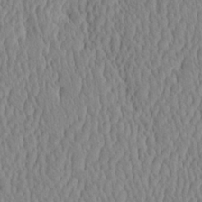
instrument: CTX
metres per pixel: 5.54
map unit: eHh
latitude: -3.8800
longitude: 15.3699
